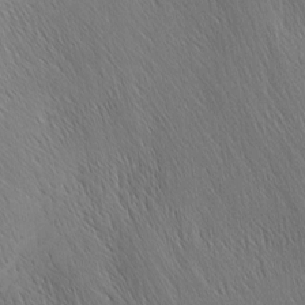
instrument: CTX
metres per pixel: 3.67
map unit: Nhu
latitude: -4.8786
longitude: -151.1970
